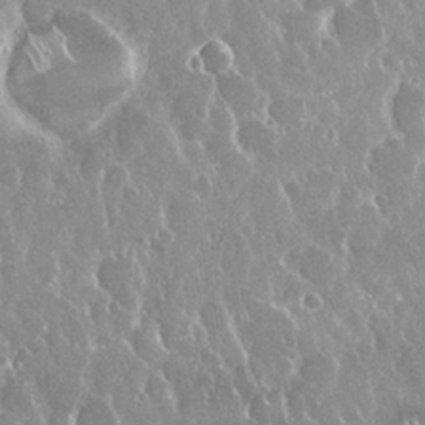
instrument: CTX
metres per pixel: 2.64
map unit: Nhu
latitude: 24.8191
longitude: -60.9324
